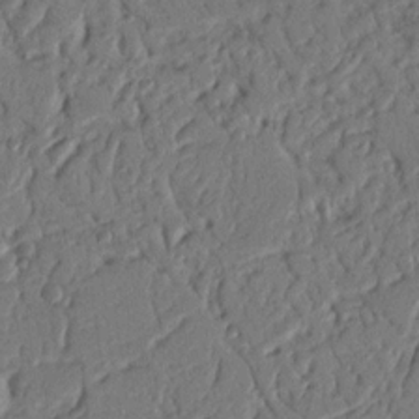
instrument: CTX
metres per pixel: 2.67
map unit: Nhu
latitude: 17.6883
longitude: -78.7813
